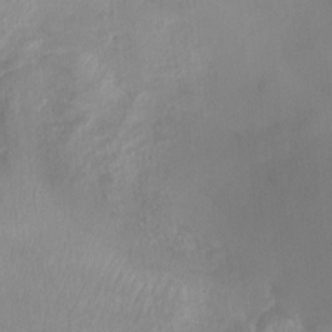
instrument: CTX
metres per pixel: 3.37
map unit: Ht
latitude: 3.4426
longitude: -28.9702
